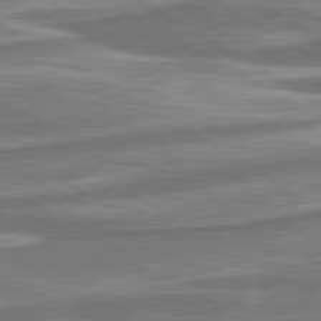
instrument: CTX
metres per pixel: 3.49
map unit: lApd
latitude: 80.5168
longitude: -177.8394
